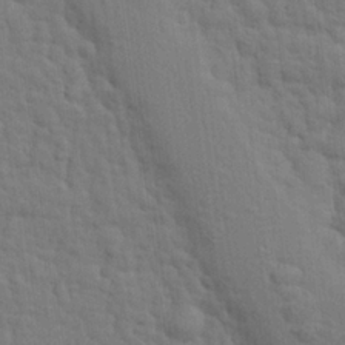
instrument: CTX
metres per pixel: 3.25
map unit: eHh
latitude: 24.8946
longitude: -79.3671
